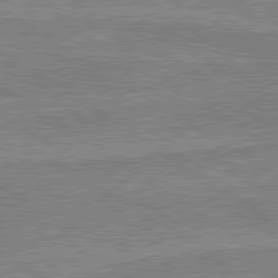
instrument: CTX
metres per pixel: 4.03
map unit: lApd
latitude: 80.2900
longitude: -174.5168
